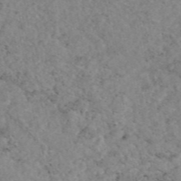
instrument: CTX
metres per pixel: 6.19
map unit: eAb
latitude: 46.9892
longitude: 113.4266
